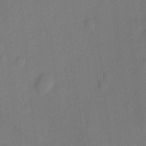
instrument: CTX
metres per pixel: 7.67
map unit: Hto
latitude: 0.2522
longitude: -34.3845
